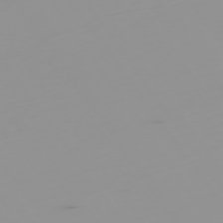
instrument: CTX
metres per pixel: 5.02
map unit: Hpe
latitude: -74.9353
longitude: 7.6155
